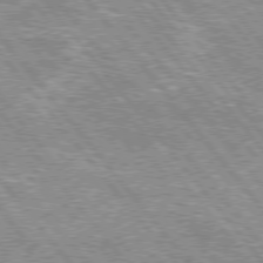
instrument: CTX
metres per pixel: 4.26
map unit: lApd
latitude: 76.2522
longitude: -73.4805
